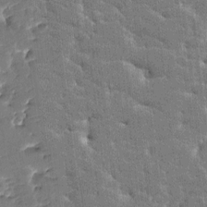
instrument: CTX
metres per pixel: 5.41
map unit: HNhu
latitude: 6.4412
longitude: -5.5182
